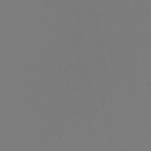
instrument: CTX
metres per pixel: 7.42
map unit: HNb
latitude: -35.4832
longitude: 55.4832
